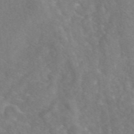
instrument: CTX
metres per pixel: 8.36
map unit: eAb
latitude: 48.2711
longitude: 118.8597
